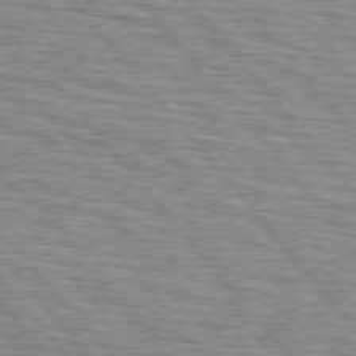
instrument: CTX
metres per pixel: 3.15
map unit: lApd
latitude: 75.4993
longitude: -76.6868
